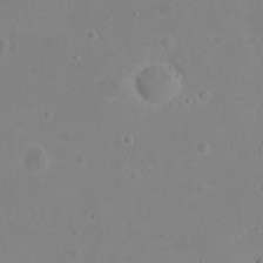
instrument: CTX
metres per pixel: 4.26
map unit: eHh
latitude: 21.4427
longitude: -63.4616
